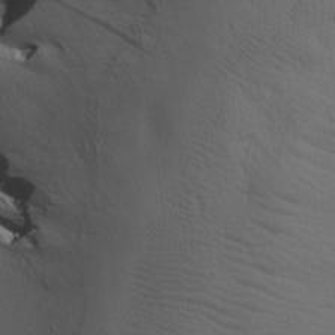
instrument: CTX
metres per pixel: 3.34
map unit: lAa
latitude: -8.9919
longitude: -125.8583
